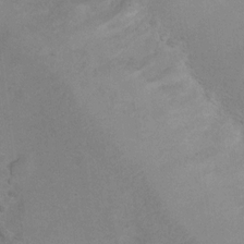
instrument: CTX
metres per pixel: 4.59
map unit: Nhu
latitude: 9.8206
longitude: -23.3859
